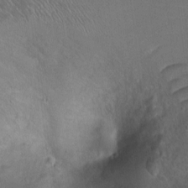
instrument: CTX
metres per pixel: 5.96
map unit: Ht
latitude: 0.4034
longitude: -37.7072
